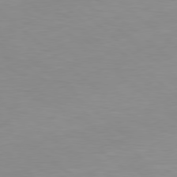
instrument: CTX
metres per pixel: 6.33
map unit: Hpe
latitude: 78.2145
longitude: -149.1214
